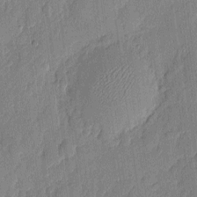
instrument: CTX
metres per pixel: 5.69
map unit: eHh
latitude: 6.5924
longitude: -73.8395
